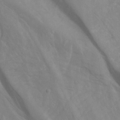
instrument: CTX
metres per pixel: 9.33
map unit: Hto
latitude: -7.5210
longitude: -51.6316
